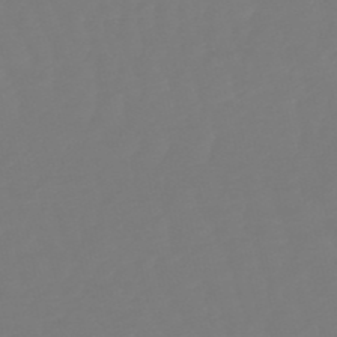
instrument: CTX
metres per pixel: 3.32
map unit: lHb
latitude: -50.0850
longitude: 80.0094
